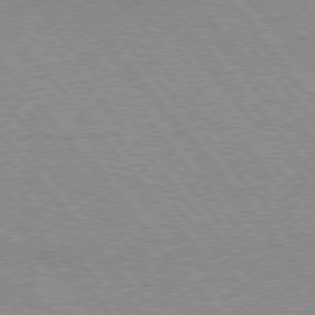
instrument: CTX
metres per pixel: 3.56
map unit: lApd
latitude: 76.2522
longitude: -85.4804
